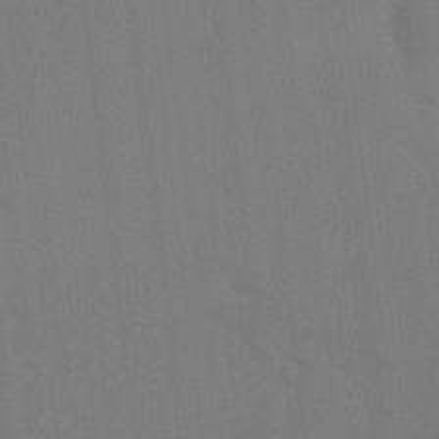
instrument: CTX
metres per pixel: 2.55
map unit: Ht
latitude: -8.1417
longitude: -30.8947
